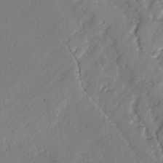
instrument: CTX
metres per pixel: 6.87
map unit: lAvf
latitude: -2.2361
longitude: -106.7246
